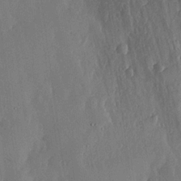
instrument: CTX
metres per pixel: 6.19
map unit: lHvf
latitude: 18.9891
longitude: -116.5168
